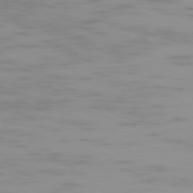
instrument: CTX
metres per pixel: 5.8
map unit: Ap
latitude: -79.2942
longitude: -103.2159
